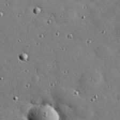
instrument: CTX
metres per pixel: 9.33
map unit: Hve
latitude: 26.8380
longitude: -92.5168
